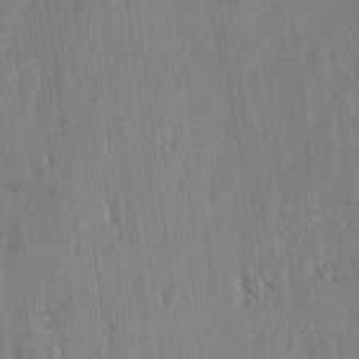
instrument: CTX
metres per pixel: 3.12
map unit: lAvf
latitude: -4.3495
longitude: -113.8016
